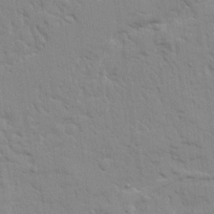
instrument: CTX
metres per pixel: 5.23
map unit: Ave
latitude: 21.9717
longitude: -130.3090
